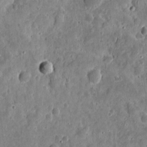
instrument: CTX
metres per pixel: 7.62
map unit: eHh
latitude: 9.4615
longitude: -73.6694
